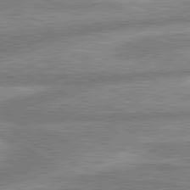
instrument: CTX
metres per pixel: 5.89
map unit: lApd
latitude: 80.4412
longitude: -167.0080
